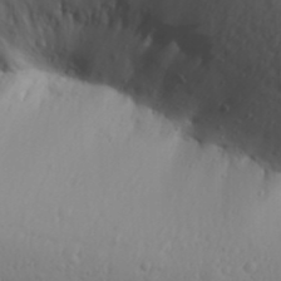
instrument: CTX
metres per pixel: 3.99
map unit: Aa
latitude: 31.4238
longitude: -146.1956
